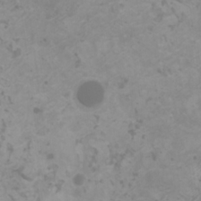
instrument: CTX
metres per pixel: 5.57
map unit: HNhu
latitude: 0.3467
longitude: 2.4440
